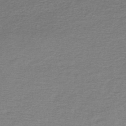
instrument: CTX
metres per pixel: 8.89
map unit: lHb
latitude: -44.6141
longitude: 57.5399
